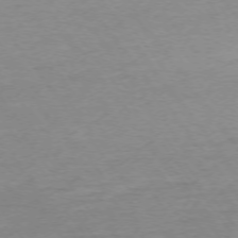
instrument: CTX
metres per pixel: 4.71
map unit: Ap
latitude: -74.7464
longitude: -84.6680
